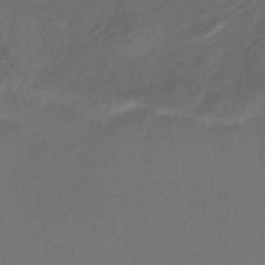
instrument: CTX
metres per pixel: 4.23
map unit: eHb
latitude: -42.4817
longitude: 84.8030
